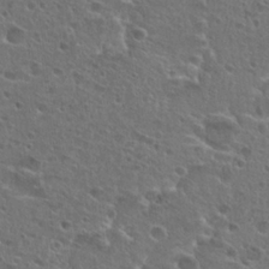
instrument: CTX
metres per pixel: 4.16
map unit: Hto
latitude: 25.0080
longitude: -45.1781
